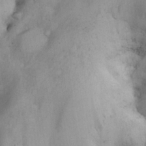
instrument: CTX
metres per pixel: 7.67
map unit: eHh
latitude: 26.5735
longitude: -65.9150
